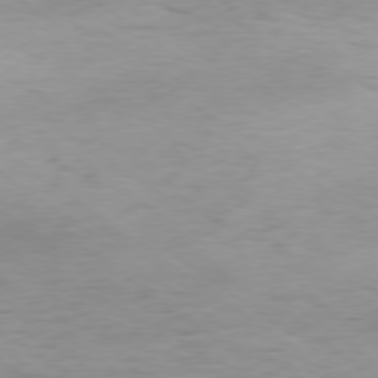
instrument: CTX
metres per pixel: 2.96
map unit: Hpe
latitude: -78.9541
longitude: 9.7289
